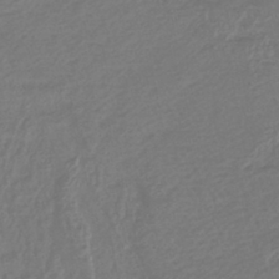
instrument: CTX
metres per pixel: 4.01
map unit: lHb
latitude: -43.4265
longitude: 77.8800
